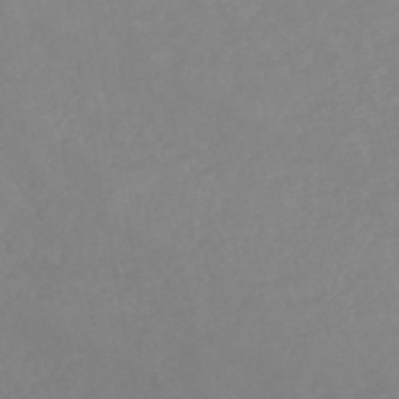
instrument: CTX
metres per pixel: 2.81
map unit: eHb
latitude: -44.7841
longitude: 84.3684
